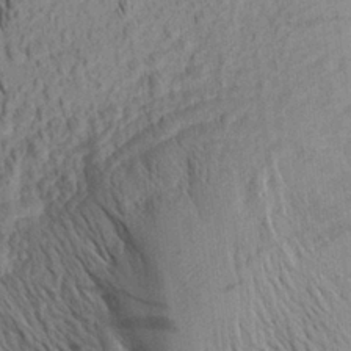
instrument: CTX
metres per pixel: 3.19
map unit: Aa
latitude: 26.8569
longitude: -143.6883
